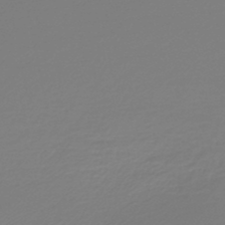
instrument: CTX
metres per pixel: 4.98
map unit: lHb
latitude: -45.7856
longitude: 59.5777
